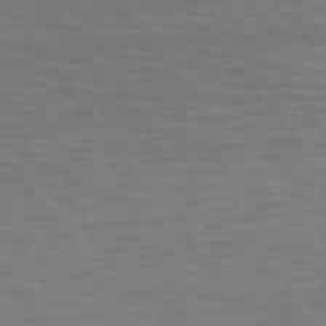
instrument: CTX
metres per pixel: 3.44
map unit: Hpe
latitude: 75.6505
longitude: -136.5168
